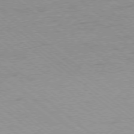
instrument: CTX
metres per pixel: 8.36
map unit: Ap
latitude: -78.5007
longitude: -83.5749
